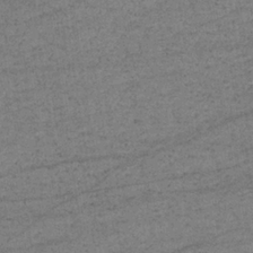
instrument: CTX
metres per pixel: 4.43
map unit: lHb
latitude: -34.2928
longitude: 70.8408
